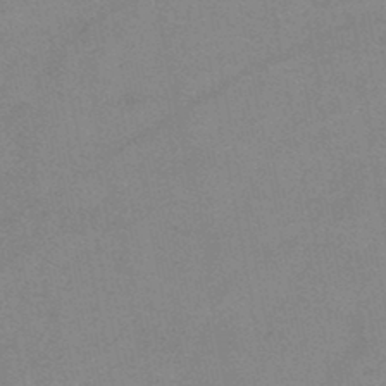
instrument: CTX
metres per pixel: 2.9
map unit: HNb
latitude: -45.9178
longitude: -36.3656
